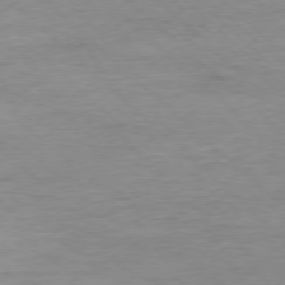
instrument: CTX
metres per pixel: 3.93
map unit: Ap
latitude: -77.8233
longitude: -88.2901
